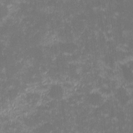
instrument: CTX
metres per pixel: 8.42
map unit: eHh
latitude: -2.0472
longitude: -86.3278
